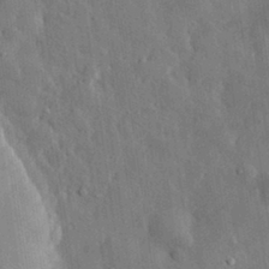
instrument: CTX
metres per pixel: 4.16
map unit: eHh
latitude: 31.2537
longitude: -80.2333
